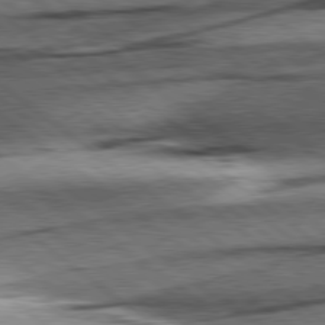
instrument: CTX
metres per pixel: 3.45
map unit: Hpe
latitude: 78.9892
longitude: -154.1767
